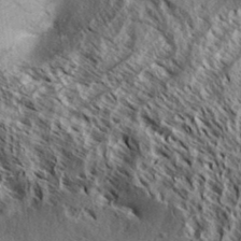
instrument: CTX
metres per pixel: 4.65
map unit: Aa
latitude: 33.7261
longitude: -137.4805
